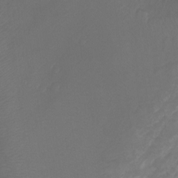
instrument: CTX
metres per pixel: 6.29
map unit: Ht
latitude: -10.3873
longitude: -35.5938
